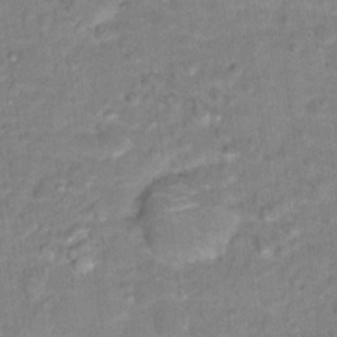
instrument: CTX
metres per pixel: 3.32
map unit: Hto
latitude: 16.5924
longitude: -38.7813
